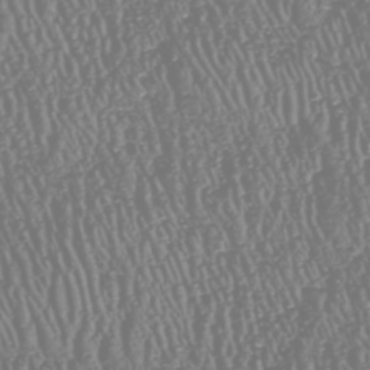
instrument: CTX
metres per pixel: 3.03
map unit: HNhu
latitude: -47.4643
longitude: 29.1053
